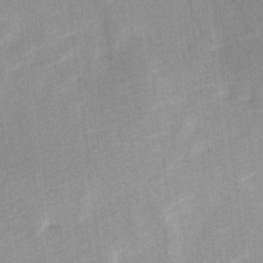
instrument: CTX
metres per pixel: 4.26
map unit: Ave
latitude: 10.6113
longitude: -106.8947
